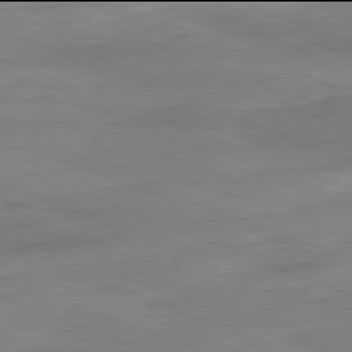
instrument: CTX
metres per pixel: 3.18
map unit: Ap
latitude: -82.0094
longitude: -80.5735
